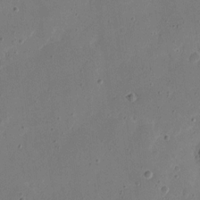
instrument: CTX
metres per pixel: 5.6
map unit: eHh
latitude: 6.8569
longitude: -66.5545
